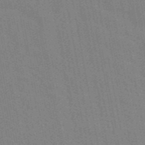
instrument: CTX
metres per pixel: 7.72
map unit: ANa
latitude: 46.5924
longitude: 48.9542
